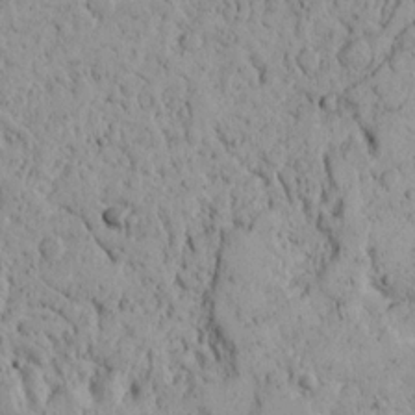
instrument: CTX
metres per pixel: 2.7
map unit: Ave
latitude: 14.1389
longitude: -139.6694
